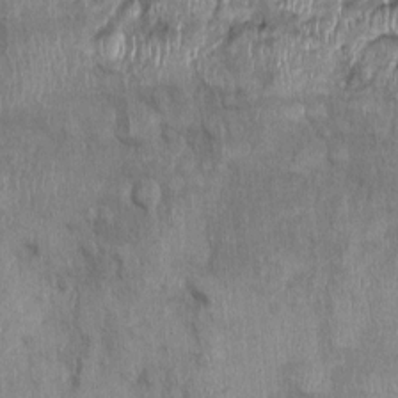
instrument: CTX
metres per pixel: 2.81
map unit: Nhu
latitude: -0.5196
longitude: -14.8380
